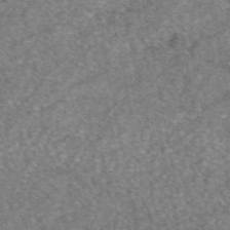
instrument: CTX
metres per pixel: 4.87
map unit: eAb
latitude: 46.3657
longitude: 103.1620
